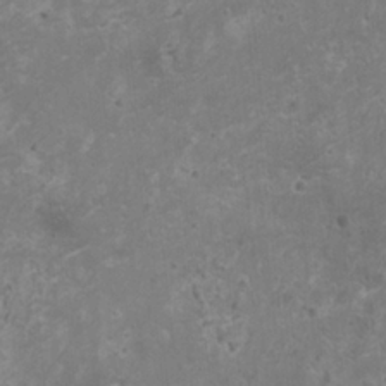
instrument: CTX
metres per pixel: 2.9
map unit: HNhu
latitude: -0.7086
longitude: 2.5951
